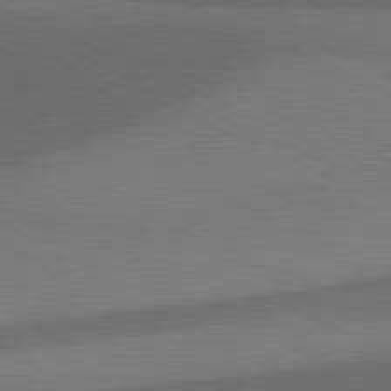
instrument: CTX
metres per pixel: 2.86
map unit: lApd
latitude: 81.5749
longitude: 126.2172
